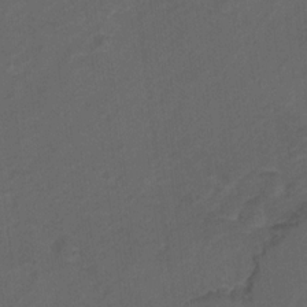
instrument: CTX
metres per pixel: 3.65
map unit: Hto
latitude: 6.6490
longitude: -34.9702
